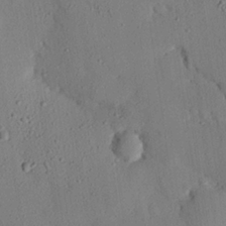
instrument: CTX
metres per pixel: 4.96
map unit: eHh
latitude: 25.7449
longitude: -79.5749
